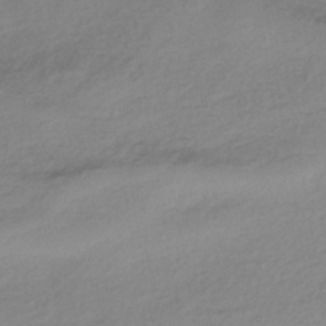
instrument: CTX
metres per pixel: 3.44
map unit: HNhu
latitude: -43.4265
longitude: 96.0094
